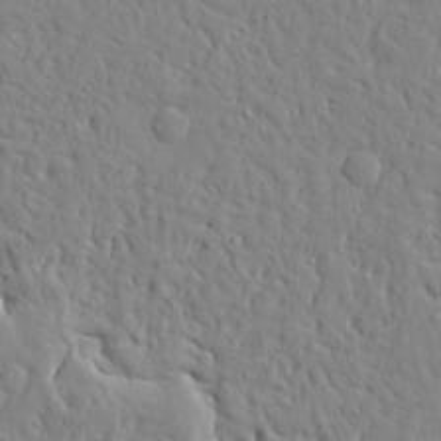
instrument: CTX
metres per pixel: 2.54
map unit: Ave
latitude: 16.1011
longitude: -140.9891
